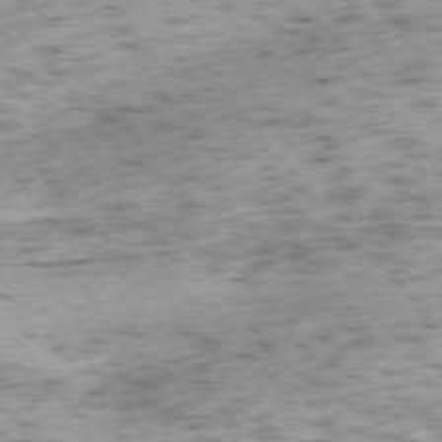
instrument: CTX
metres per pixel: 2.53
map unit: Ap
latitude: -74.2173
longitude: -73.2159
